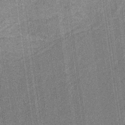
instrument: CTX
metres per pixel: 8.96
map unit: eHb
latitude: -30.4818
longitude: 64.4062
